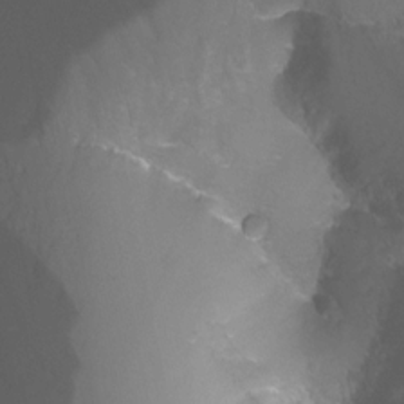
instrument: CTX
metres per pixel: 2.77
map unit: Nhu
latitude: -13.0675
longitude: -57.8394
